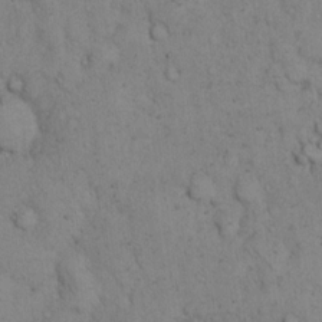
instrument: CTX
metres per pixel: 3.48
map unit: eHh
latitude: 15.1404
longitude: -63.8773
